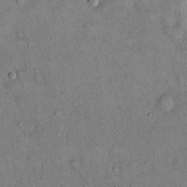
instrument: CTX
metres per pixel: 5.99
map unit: Hto
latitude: 13.8961
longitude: -59.1781
